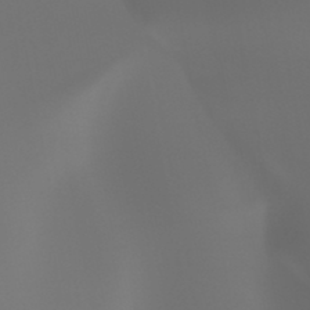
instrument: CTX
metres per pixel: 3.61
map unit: HNhu
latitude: -47.4076
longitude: 30.3306
